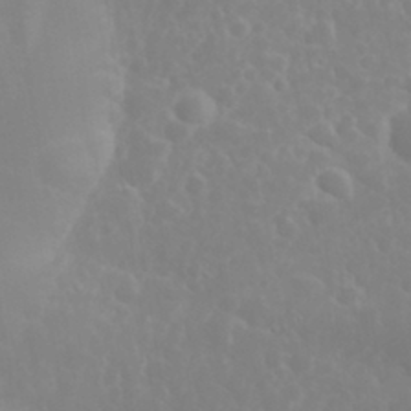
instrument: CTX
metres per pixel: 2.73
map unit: eHh
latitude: 32.5168
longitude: -60.6679
